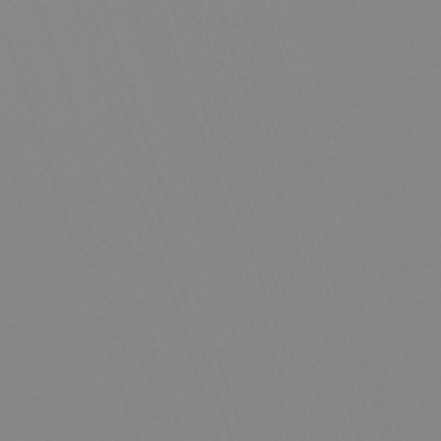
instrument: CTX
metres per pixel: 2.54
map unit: lHb
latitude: -48.8786
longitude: 81.4644
